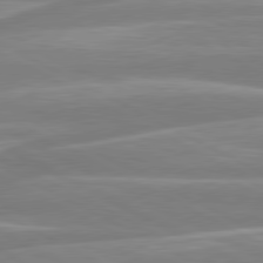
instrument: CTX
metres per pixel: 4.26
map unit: lApd
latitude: 80.5735
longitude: -130.0633
